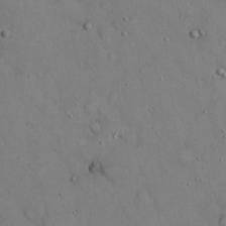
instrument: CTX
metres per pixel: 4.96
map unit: eHh
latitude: 19.4426
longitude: -60.4034
